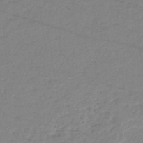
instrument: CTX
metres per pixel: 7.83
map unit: eHb
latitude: -36.5951
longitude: 74.6330
